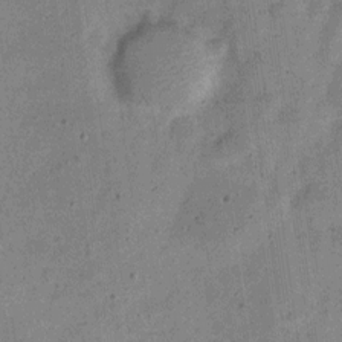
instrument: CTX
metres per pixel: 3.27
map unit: Nve
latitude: -24.0283
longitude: 106.7275
